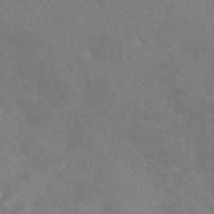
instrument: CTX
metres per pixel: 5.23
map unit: HNhu
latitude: -44.1228
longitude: 92.8597
